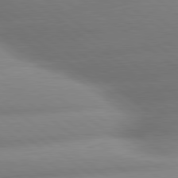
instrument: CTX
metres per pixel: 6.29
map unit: lApd
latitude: 80.4034
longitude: -160.7435
